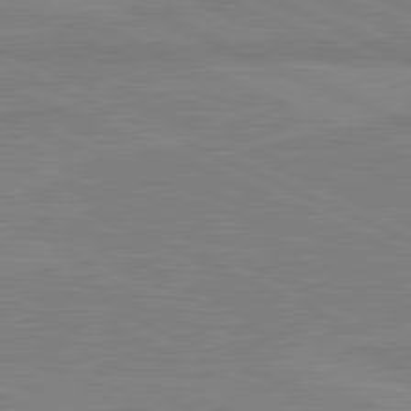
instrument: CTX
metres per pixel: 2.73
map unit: lApd
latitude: 81.7450
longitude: -172.8946
